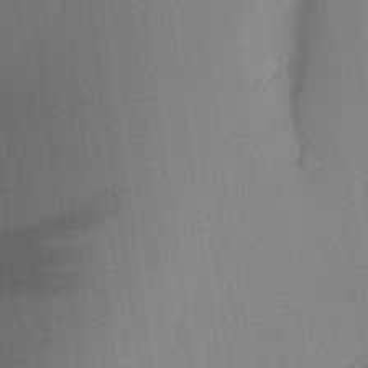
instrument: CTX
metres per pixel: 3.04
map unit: Aa
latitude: 27.7828
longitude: -145.8961
